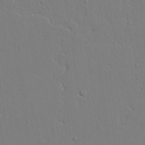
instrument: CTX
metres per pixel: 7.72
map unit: lAvf
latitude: 24.7813
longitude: -109.9339
